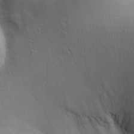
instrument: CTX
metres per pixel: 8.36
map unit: Aa
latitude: 30.7625
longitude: -145.0080
